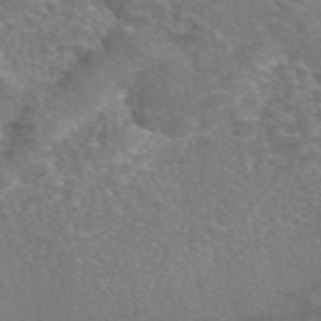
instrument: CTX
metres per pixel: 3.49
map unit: eAb
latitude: 45.8961
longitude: 106.6708
